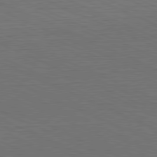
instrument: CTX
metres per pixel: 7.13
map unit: Hpe
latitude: -81.8234
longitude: 19.1053
